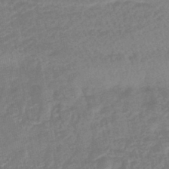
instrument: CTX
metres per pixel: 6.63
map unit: lHb
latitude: -43.0108
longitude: 80.5385
